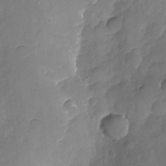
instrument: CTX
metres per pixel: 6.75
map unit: Nhu
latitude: -19.9367
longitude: -57.0836
